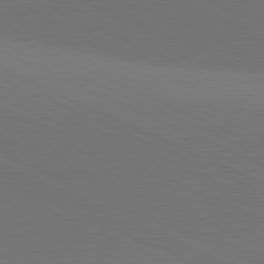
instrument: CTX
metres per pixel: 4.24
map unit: lApd
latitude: 81.3482
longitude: 137.1620
